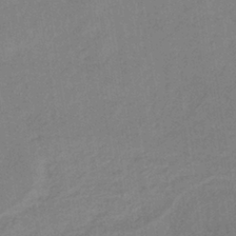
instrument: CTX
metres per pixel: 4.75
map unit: lHb
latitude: -36.3495
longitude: 72.2739
